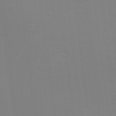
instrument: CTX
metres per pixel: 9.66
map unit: eHh
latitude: -2.5573
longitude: -80.5735
